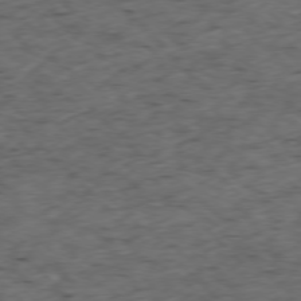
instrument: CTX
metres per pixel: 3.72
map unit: Ap
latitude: -77.5588
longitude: -60.1955
